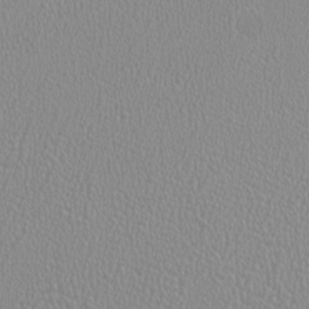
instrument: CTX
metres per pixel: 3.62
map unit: HNhu
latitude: -0.5385
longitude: -0.7057
